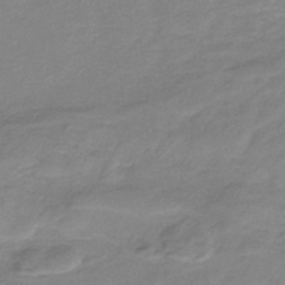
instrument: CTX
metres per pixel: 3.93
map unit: HNb
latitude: -33.7856
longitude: 60.0472
